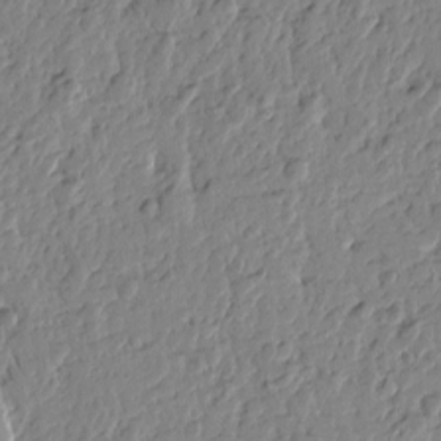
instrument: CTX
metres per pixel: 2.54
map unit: Htu
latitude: -1.3510
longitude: -178.4979
